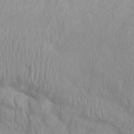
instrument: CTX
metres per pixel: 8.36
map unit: ANa
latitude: 42.4601
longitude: 53.9745
